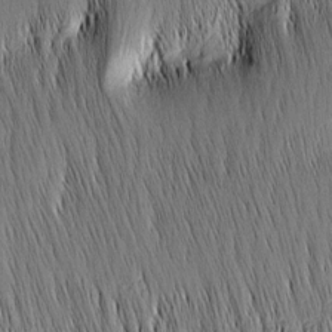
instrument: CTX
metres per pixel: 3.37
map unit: Nhu
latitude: -4.7841
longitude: -151.6694
